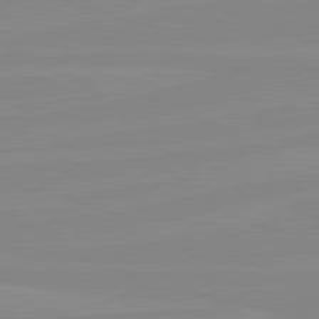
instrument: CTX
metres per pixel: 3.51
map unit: lApd
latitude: 80.6679
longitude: -176.6490
